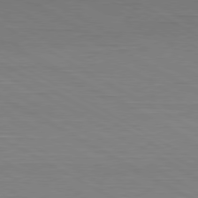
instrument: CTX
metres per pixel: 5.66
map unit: Hpe
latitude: -80.7086
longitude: 20.6329
